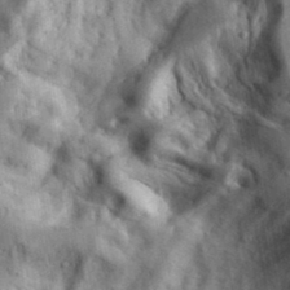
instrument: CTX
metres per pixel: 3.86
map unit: eHh
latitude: 34.9324
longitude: -68.5546
